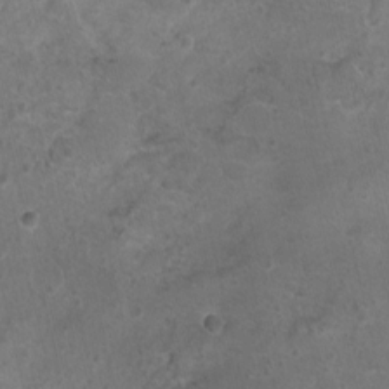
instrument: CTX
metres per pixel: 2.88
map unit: Nhu
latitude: 0.9891
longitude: -15.8584
